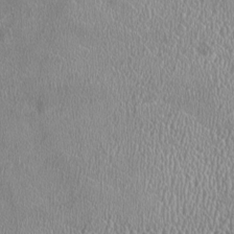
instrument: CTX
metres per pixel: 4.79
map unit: HNhu
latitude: -2.3873
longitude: 0.0661
